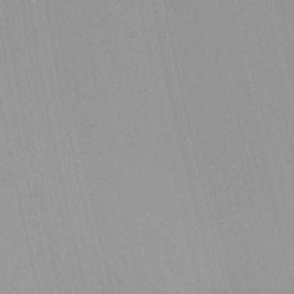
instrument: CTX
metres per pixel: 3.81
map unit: Ht
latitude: -12.1417
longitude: -48.6679
